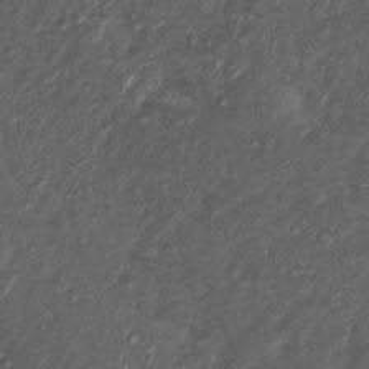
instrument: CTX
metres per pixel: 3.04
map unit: Nhu
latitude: 3.8016
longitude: -16.0633
